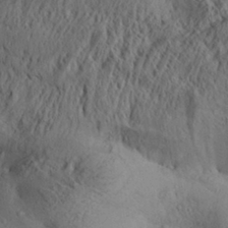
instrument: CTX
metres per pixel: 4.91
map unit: Aa
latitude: 29.0269
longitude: -133.6316
